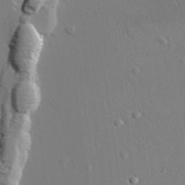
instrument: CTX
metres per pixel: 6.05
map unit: lAvf
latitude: 29.0458
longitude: -108.2711
